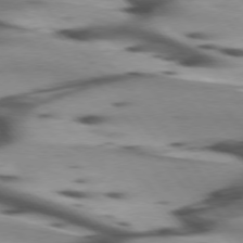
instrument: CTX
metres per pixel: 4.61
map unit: lApd
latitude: 75.1592
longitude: -63.8017
